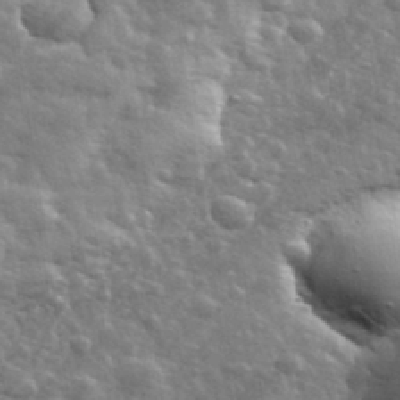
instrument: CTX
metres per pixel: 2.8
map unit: lHvf
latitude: 34.1388
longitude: -81.4615
